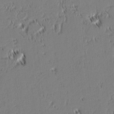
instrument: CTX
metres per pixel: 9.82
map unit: lAvf
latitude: 1.5182
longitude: -106.7813
